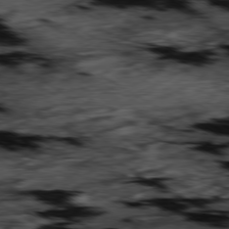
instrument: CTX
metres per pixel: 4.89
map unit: Hpe
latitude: -79.1242
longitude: -20.0822
